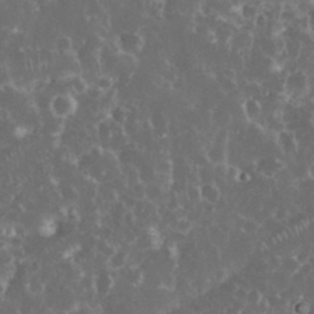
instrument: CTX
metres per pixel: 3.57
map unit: eHh
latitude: 33.8961
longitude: -62.1956
